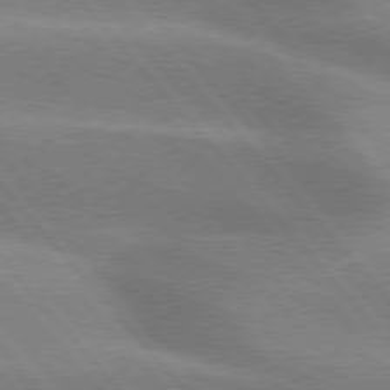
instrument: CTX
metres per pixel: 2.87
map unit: lApd
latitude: 76.0822
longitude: -62.1200
